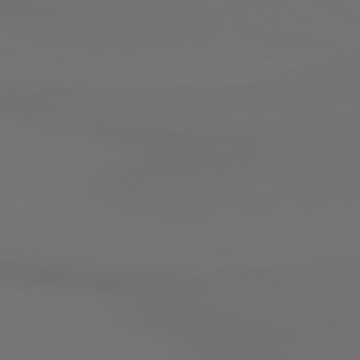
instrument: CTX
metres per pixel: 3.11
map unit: lApd
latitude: 79.8773
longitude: 165.2376
